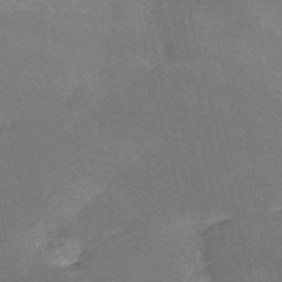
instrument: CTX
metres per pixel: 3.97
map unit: HNb
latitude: -54.5763
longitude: -36.5357
